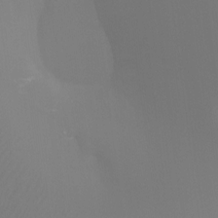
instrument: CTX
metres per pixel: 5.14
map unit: Htu
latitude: -12.6519
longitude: -47.8962
